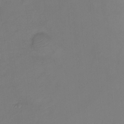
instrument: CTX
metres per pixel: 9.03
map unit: Ht
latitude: 1.3670
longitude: -34.4223
